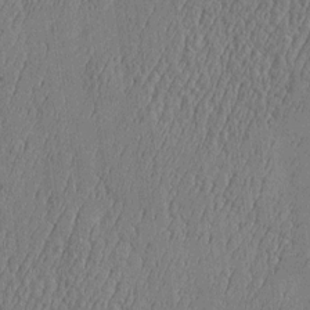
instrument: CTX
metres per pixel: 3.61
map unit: Htu
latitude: -5.8611
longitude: 176.2362
